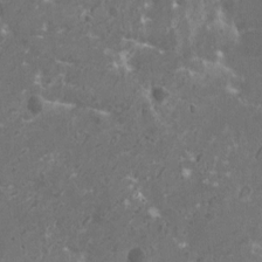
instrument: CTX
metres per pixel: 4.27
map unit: HNhu
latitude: 0.8569
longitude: 6.8975
